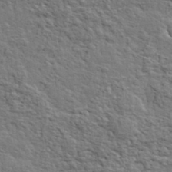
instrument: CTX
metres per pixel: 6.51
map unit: eHh
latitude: 36.7435
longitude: -81.7261
